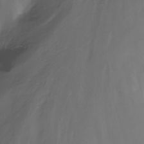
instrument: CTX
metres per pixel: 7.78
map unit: Nhu
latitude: -13.4266
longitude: -63.1592
